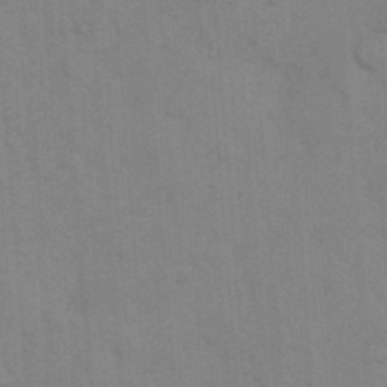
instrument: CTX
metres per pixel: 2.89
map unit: eHh
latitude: 18.3845
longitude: -63.8017
